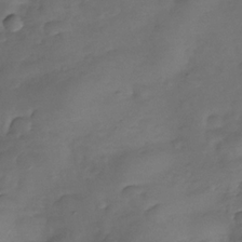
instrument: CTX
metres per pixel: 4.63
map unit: Nhe
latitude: -34.3495
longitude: -144.0255
